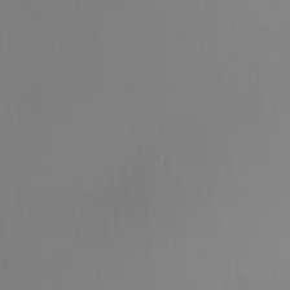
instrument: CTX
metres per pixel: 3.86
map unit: HNhu
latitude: 9.7261
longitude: 11.0109
